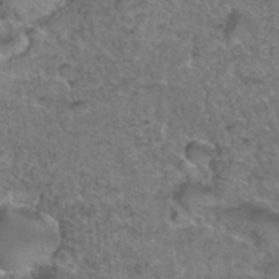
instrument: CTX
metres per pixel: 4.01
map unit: Hto
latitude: 36.1767
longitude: -47.9150
